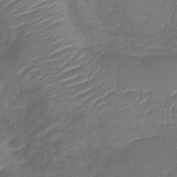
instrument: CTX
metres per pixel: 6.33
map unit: lHb
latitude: -42.4440
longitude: 78.9730
